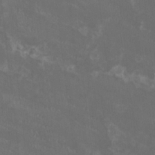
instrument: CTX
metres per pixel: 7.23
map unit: HNhu
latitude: 0.0255
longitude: -2.2900
